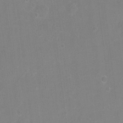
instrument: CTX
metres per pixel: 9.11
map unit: Hto
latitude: -5.2565
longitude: -35.7449
